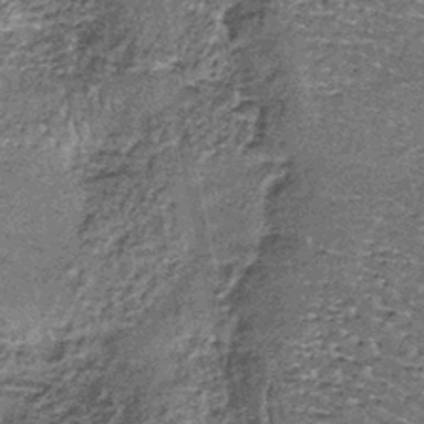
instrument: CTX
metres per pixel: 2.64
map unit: lHb
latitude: -38.7463
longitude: 64.9542
